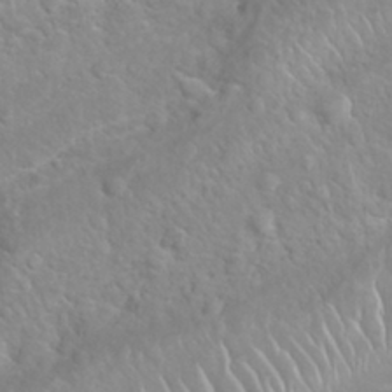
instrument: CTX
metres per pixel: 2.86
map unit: Nhu
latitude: 26.8569
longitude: -61.9717
